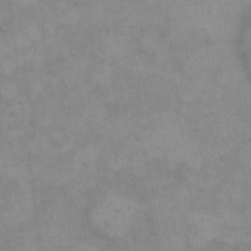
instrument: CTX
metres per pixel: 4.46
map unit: eHh
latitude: 16.5546
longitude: -66.0255
